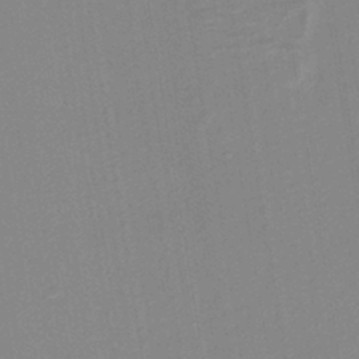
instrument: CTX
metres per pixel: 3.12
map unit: lHb
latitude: -40.0661
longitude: 52.9163
